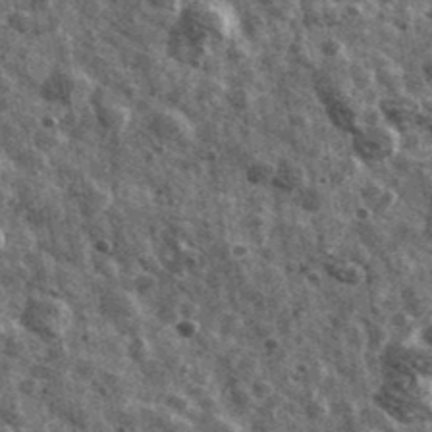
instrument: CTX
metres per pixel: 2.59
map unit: Ave
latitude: 40.2711
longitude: -106.2334
